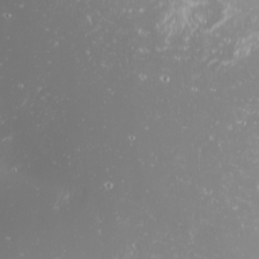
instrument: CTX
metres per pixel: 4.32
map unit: Nhu
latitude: -0.5763
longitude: -78.8380
